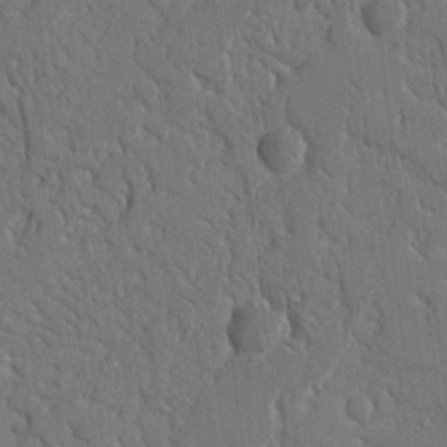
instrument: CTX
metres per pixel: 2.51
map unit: Nhu
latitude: 14.8002
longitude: -78.8569
